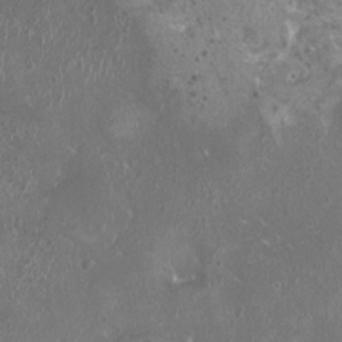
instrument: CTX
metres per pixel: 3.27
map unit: HNhu
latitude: 0.1011
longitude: 1.8234
